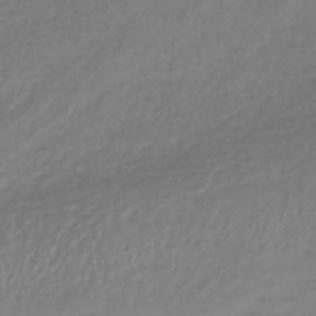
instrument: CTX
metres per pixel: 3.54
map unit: lHb
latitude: -38.5952
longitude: 71.8422
